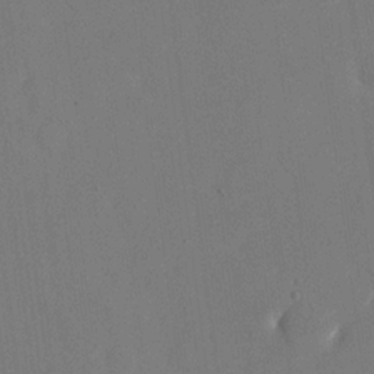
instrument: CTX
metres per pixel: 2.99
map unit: eHh
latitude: 19.1214
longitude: -67.9906
